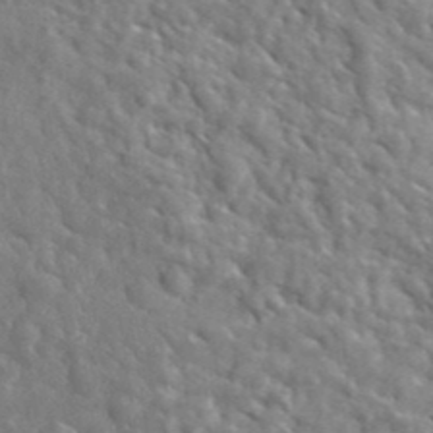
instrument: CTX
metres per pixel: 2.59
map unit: lHvf
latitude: 36.1956
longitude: -87.0269
